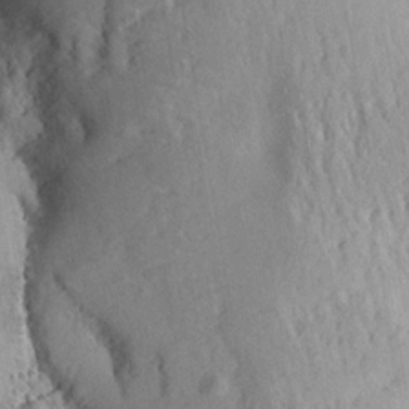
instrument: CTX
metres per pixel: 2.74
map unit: Aa
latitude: 12.9136
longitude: -141.8772
